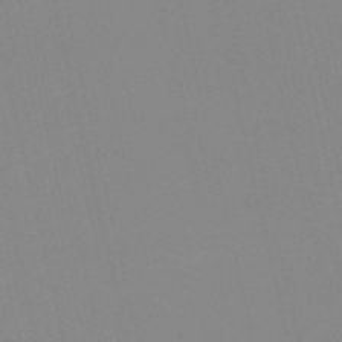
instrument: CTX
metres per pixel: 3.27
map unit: HNb
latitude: -53.1431
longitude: -36.5168
